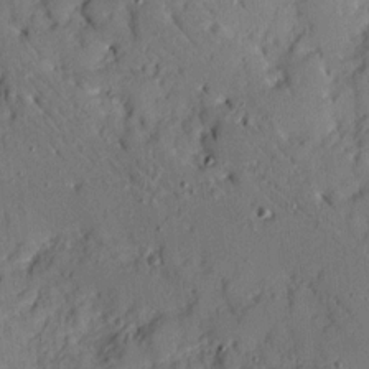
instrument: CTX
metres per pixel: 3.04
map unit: Ave
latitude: 10.1956
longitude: -101.7828
